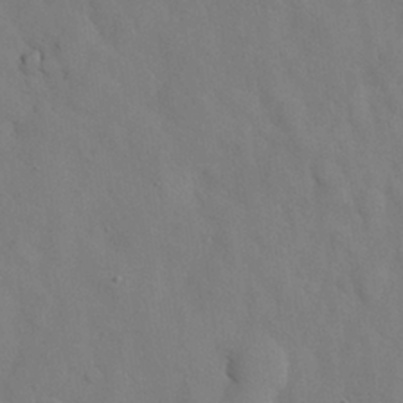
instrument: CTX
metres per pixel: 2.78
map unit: Nhu
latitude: 26.6113
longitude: -72.7058
